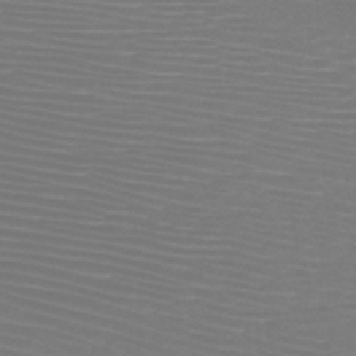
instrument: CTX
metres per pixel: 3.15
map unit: HNb
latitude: -46.6140
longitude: -42.3656
